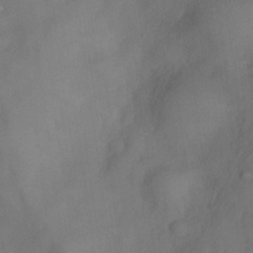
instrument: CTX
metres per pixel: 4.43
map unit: Nve
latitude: -26.1794
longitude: -148.3656
